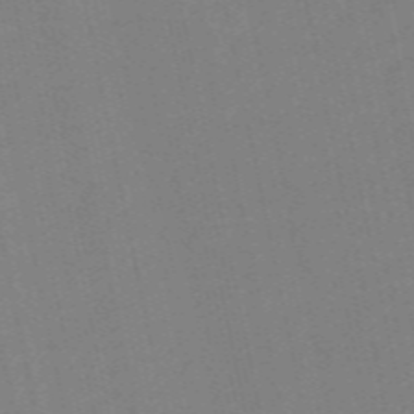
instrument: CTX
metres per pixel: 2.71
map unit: Nve
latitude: -58.1794
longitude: 50.3306
